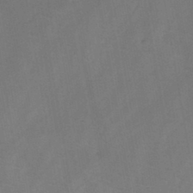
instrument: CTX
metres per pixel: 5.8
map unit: HNb
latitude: -44.4062
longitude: -39.8961
